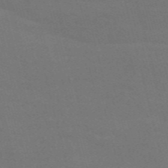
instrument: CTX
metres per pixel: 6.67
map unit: Nve
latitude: -58.7652
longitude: 63.6344
